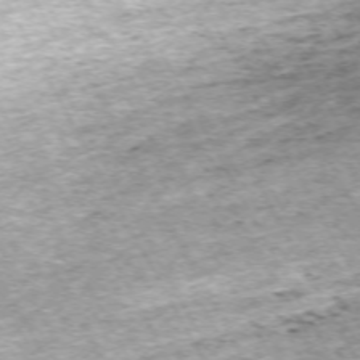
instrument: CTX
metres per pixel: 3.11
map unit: Hpe
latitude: -70.8408
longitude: 12.7841
